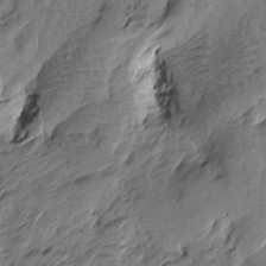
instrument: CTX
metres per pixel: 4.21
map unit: Htu
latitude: -5.1998
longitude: -176.8380
